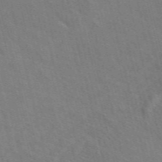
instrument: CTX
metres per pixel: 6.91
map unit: ANa
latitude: 49.6694
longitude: -73.6127
